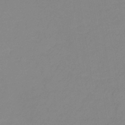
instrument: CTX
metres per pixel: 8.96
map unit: lHb
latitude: -33.0865
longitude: 67.2565
